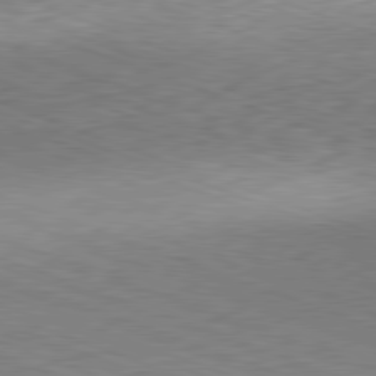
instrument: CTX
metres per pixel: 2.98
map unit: Hpe
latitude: -82.2550
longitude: 13.5966
